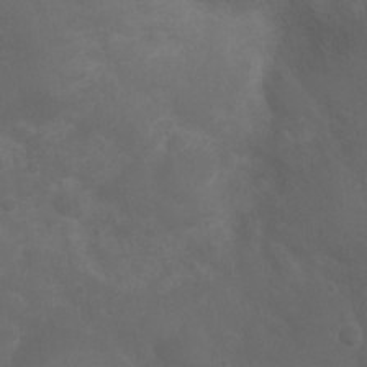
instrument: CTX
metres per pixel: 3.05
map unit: Ht
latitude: 1.4048
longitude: -22.1578
